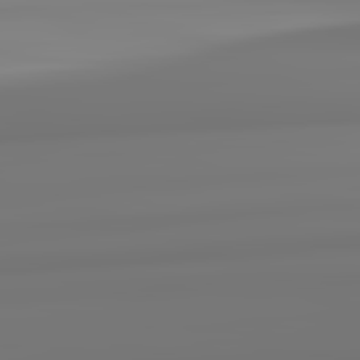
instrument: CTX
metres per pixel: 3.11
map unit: lApd
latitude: 82.3845
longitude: 170.6519
